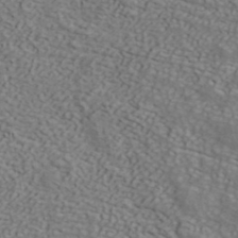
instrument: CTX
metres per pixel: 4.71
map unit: ANa
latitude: 39.9906
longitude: 34.7085
